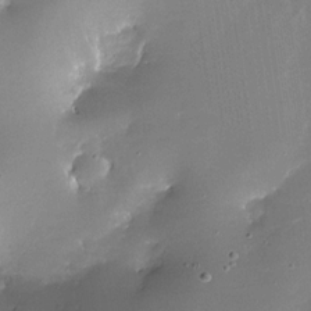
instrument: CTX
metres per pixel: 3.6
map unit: Nhe
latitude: -32.8408
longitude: -117.3104
